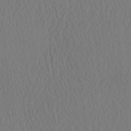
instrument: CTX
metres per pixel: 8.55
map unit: eHh
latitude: -3.3131
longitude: 16.3307
